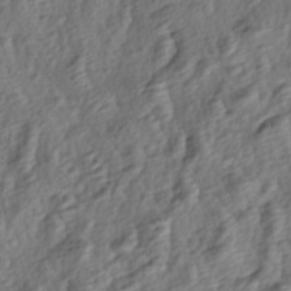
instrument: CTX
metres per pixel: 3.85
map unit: lAa
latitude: -4.7085
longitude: -123.1592
